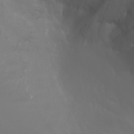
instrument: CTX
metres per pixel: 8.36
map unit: Nhu
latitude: -5.5966
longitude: -89.9151
